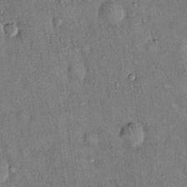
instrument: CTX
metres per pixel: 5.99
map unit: Hto
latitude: 13.8395
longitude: -58.9325
